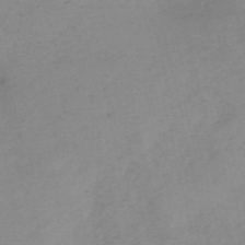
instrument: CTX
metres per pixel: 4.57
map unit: HNb
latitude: -54.2551
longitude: -41.9717
